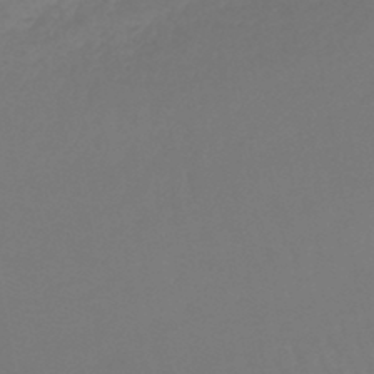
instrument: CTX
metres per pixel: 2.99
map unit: lHb
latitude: -44.6519
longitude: 73.8611
